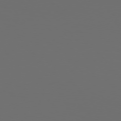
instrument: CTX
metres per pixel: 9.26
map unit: Hpe
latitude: 76.4223
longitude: -141.1781
